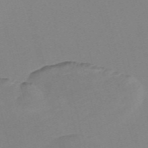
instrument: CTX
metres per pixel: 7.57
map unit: Nve
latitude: -58.5006
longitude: 58.0660
